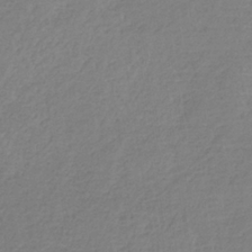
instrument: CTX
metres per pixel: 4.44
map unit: HNb
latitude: -34.9920
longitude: 55.1809
